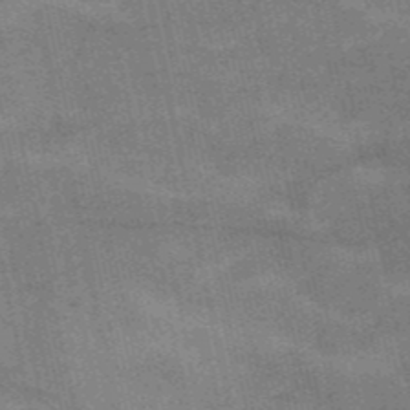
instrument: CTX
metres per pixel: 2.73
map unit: HNb
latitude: -53.1809
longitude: -46.2712
